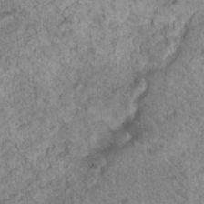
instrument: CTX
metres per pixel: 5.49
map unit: Nhu
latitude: 17.4426
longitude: -31.4616
